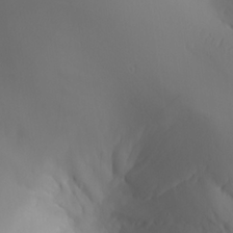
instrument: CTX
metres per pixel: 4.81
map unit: Aa
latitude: 24.0255
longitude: -127.1970
